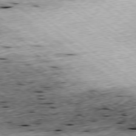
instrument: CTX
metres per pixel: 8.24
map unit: Ap
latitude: -79.2376
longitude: -50.5167
